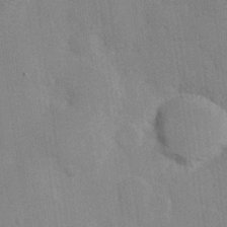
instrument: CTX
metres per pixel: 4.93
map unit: Hve
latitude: 26.2145
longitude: 151.1242
